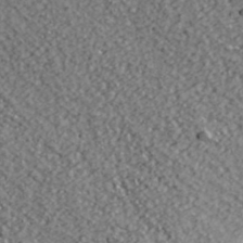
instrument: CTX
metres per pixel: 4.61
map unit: ANa
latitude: 39.1592
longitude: -91.8016
